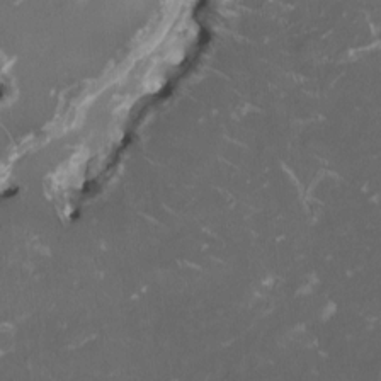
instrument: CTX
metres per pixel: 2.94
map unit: HNhu
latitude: 1.6316
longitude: -3.3104
